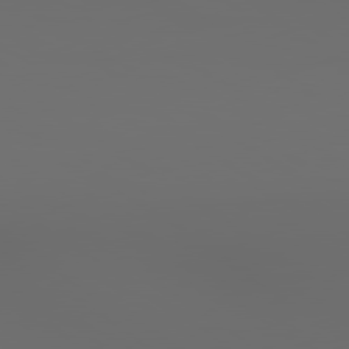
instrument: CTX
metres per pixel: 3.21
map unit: lApd
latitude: 79.8395
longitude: 164.5196
